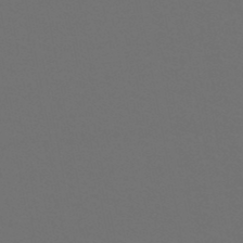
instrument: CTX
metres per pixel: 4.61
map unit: HNb
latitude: -47.8044
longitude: -44.1389
